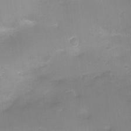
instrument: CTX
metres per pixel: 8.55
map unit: Ht
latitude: -8.2739
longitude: -24.6679
